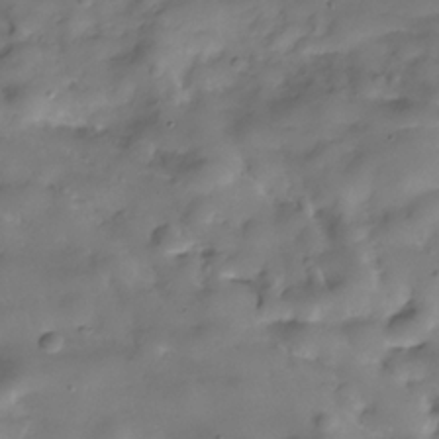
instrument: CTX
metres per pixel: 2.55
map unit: Hve
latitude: -30.3495
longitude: 94.7652
